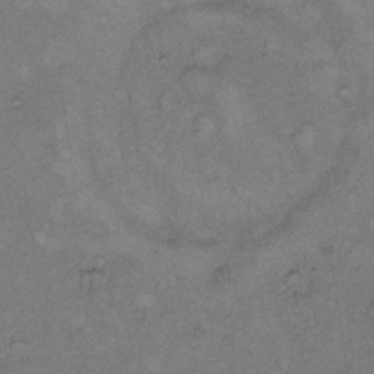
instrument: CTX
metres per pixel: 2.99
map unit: Hto
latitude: 9.4238
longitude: -60.0822
